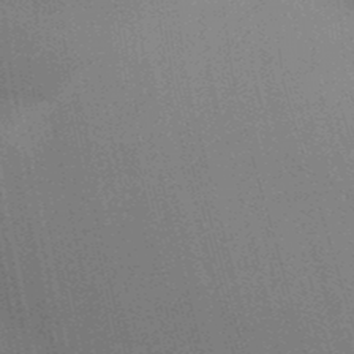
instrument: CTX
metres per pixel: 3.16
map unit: Aa
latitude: 32.8191
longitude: -143.2726
